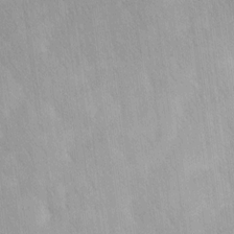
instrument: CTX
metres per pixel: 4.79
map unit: Ave
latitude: 12.0633
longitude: -106.5735
